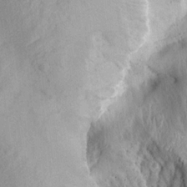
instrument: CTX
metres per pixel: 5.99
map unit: Aa
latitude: 15.6883
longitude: -145.2348
